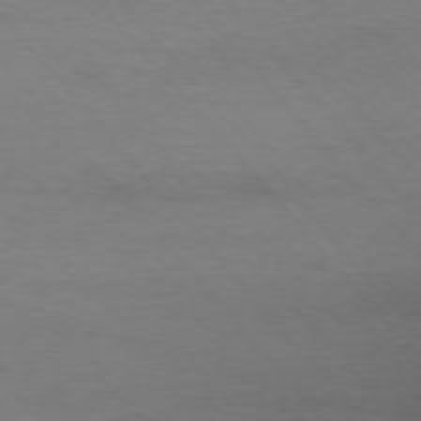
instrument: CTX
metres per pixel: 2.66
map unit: Ap
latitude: -76.1984
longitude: -81.4237
